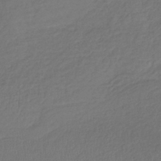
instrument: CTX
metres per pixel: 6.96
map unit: lHb
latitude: -39.5399
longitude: 70.7274
